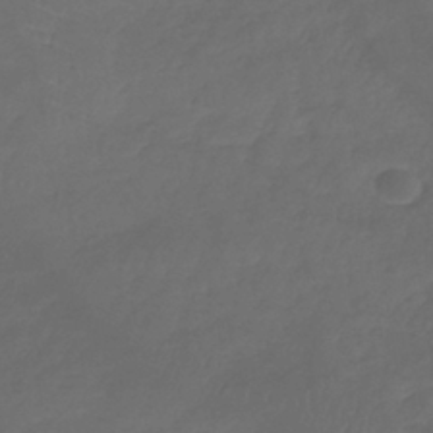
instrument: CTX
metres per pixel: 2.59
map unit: lHb
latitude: -39.3510
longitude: 70.6708
